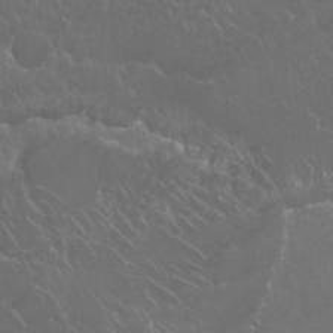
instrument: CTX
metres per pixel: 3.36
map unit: Nhu
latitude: 24.3089
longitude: -60.2522
